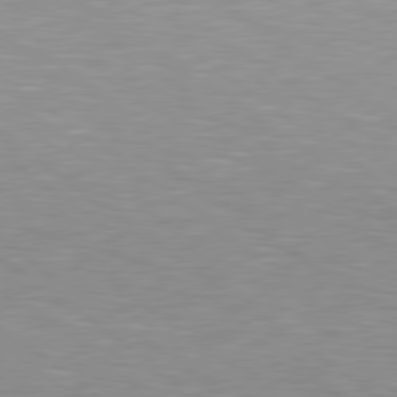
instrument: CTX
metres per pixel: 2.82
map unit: Hpe
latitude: 79.1970
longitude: -153.4238
